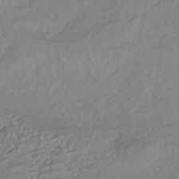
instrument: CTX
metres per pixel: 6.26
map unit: HNhu
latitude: -44.4629
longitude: 95.2942
